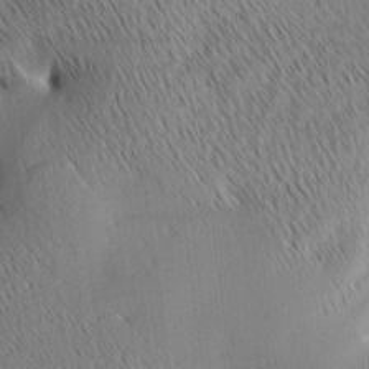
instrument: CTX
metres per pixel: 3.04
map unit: Ave
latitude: 1.8016
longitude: -115.0080
